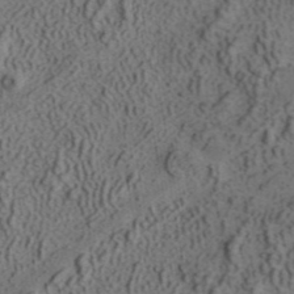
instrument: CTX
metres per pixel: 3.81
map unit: ANa
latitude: 42.2145
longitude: 30.9164
